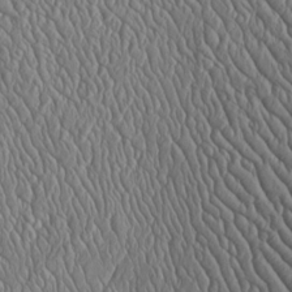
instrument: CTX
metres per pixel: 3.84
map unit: Htu
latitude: -3.2753
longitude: 157.1431
